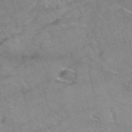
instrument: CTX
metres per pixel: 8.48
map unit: Hto
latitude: 38.0822
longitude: -41.3670
